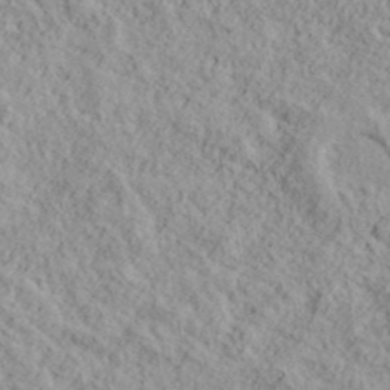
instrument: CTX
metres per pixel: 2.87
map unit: lHvf
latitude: 38.6868
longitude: -89.7828
